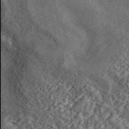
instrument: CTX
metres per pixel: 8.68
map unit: ANa
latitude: 44.9325
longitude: 46.0094
